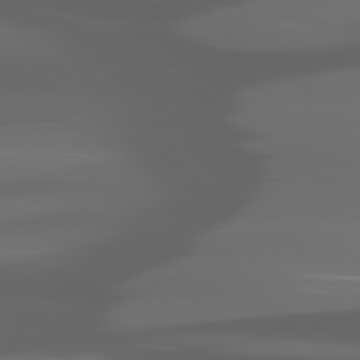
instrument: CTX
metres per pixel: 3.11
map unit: lApd
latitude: 80.2145
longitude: -140.3278
